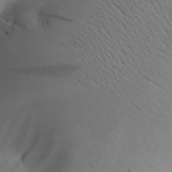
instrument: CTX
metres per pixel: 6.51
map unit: Aa
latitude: 25.4426
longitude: -144.4601
